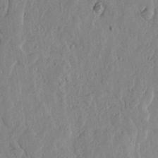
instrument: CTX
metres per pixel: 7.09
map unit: lHvf
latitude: 18.3467
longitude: -116.5735
